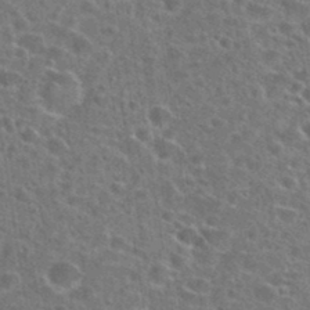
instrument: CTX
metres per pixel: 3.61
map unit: Hto
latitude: 24.1388
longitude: -47.3104
